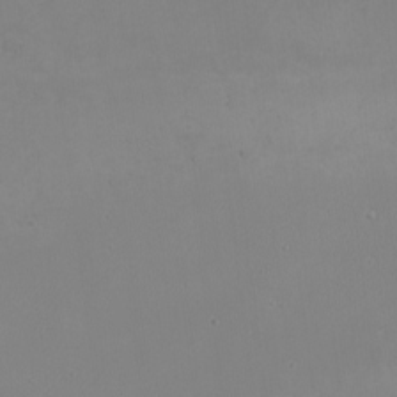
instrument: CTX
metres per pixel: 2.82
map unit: eHh
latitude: -2.1794
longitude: -74.9136
